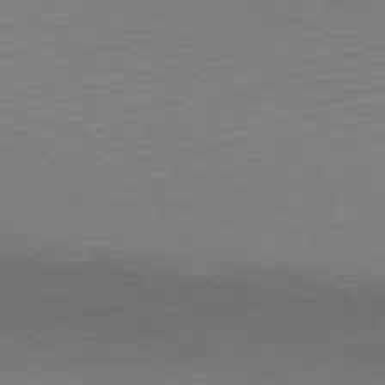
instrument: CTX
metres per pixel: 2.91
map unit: Hpe
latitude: -82.2739
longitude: 13.7289
